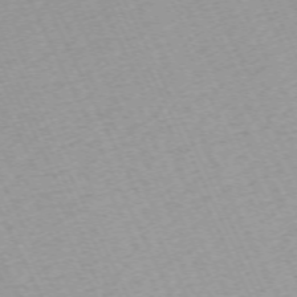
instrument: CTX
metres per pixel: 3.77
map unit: Hpe
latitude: -70.4251
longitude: 15.7478
